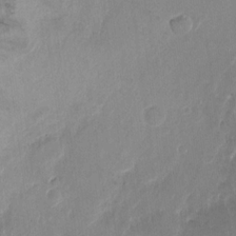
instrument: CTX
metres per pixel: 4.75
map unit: Nhu
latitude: -12.8597
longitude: -39.0647
